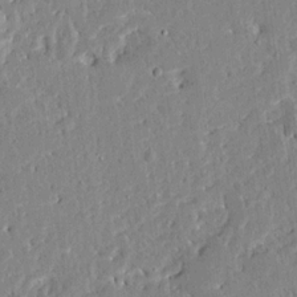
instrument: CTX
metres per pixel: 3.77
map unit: Ave
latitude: 12.6869
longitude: -137.6127
